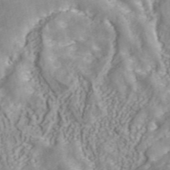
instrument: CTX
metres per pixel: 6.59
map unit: ANa
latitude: 40.4412
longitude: 34.7463
